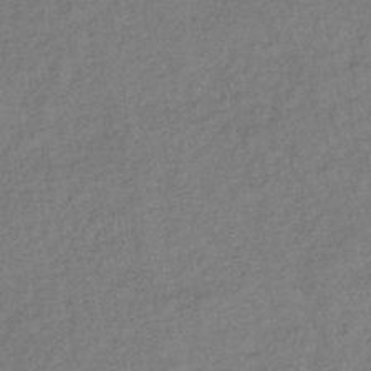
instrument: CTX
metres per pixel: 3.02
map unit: lHb
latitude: -38.6708
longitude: 70.8030
